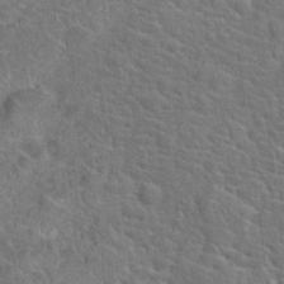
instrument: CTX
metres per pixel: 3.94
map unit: Hto
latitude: 18.9891
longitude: -43.3860
